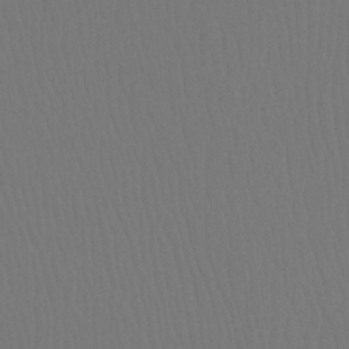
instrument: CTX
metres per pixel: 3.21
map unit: Ht
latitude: -7.6155
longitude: -31.2537
